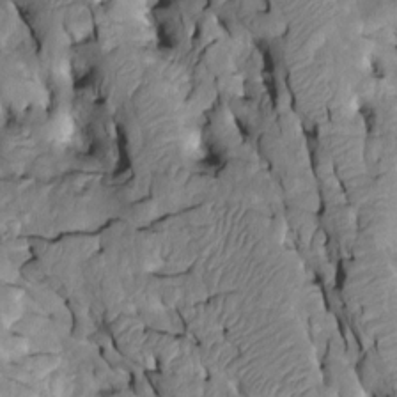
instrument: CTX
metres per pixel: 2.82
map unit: Htu
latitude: -2.3306
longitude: 149.4833
